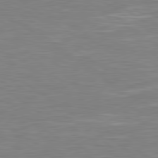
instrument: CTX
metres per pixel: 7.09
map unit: Hpe
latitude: 79.3671
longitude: -127.1970
